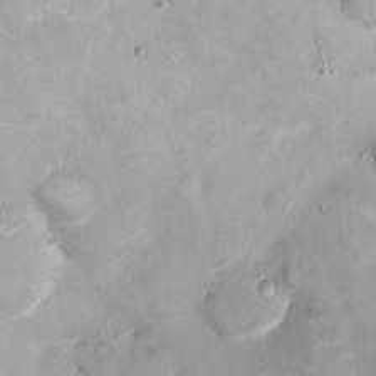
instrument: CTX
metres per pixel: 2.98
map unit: Ht
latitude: -5.0108
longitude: -14.2523
